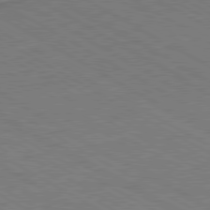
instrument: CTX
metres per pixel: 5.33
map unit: Ap
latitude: -81.6722
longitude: -72.4412
